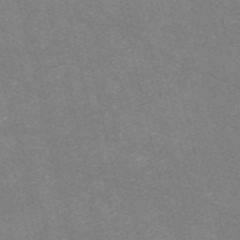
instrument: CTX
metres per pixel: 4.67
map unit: HNb
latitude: -54.8408
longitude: -38.4223
